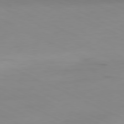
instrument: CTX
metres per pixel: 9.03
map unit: Ap
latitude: -81.1431
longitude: -94.4034
